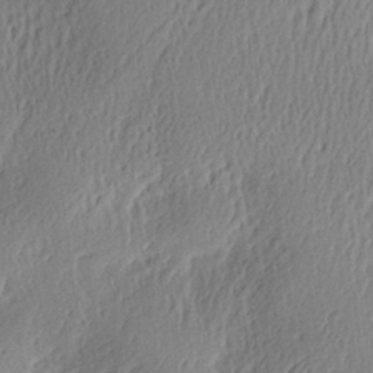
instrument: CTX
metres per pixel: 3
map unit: Aa
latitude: 29.7449
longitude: -136.1389
